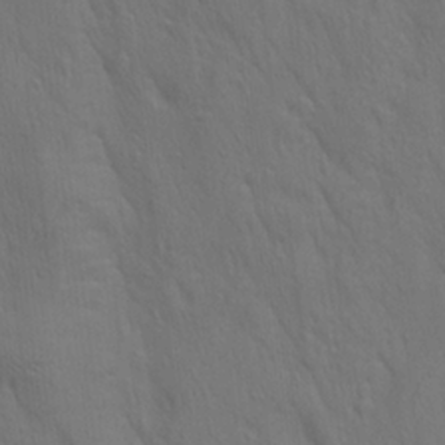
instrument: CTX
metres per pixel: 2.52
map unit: lAa
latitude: 21.8395
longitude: -138.2333
